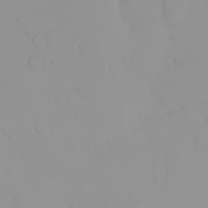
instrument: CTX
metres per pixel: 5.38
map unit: eHh
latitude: -1.3132
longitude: 20.1983
